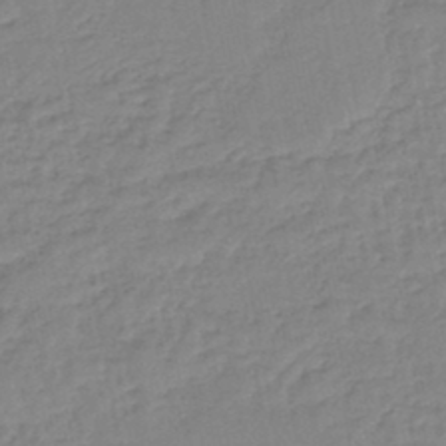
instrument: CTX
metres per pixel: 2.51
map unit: eHb
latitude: -45.0109
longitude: 80.5763
